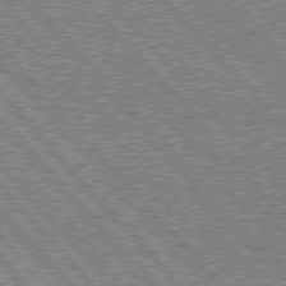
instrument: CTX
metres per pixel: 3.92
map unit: lApd
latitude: 76.2144
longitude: -75.6127
